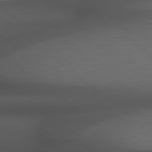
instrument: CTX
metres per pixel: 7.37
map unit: Hpe
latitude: 78.6302
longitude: -162.2145
